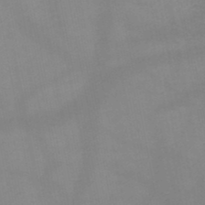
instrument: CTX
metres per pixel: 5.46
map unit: HNb
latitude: -48.9353
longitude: -40.6301
